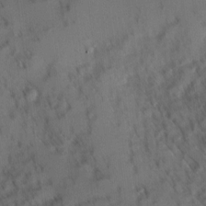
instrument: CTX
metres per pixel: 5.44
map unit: Ave
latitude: 8.6302
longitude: -103.6694
